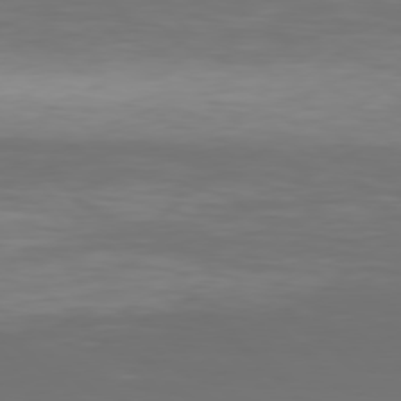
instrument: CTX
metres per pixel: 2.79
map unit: Hpe
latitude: 77.8772
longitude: -171.2537
